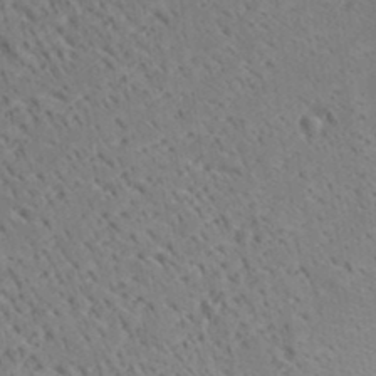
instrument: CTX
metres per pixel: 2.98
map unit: Aa
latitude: 19.4048
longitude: -140.4790
